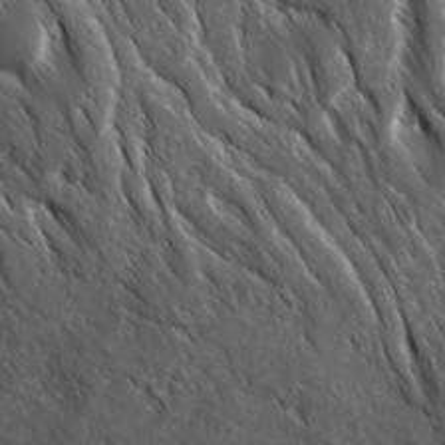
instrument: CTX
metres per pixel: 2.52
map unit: Ave
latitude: 15.6694
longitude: -132.9703
